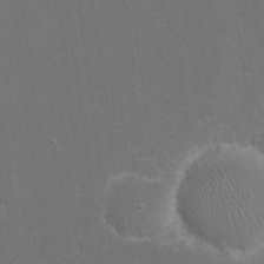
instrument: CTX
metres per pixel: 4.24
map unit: eHh
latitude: 20.0822
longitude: -69.3293
